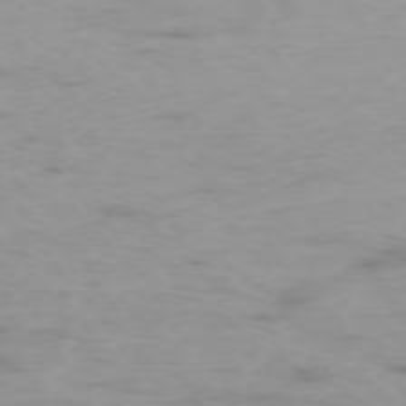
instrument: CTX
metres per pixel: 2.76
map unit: Hpe
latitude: -73.6722
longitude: 4.1416
